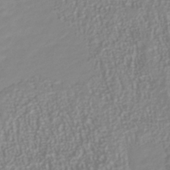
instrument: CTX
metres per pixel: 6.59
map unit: Nhu
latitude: -40.6518
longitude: -84.8569
